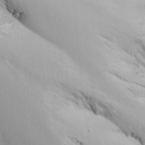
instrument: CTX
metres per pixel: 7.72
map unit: Ave
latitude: 22.6868
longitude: -136.8947
